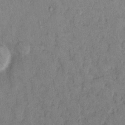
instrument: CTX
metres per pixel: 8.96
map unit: Hto
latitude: 11.4427
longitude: -60.7624
